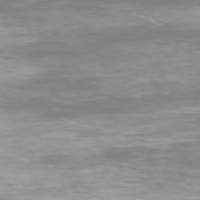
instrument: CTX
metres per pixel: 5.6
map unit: Ap
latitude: -75.6155
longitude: -76.8380
